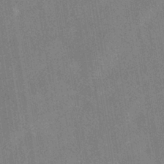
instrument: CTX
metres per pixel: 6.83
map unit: HNhu
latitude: -40.4251
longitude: 96.1228
